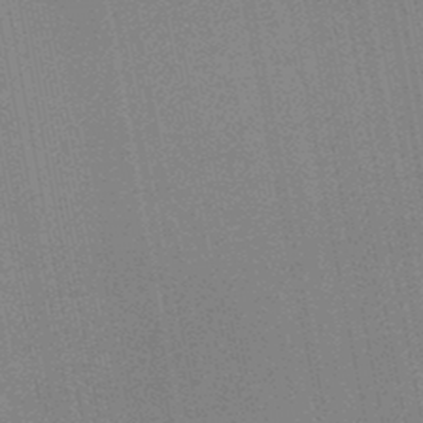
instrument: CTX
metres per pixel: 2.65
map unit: lHb
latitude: -45.9367
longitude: 57.3698
